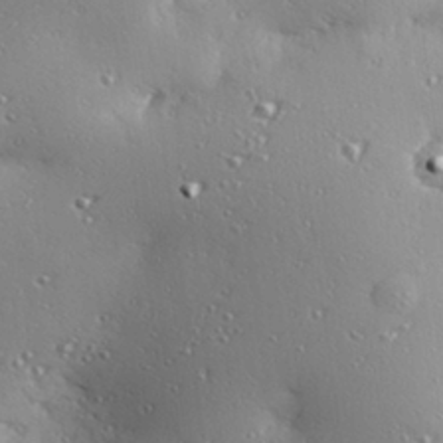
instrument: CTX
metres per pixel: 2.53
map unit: Hve
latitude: 28.1200
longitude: -91.8772
